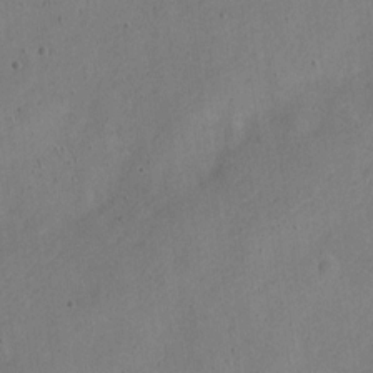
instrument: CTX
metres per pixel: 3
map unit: Nve
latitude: -24.4629
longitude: 107.3321
